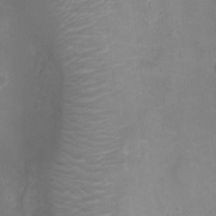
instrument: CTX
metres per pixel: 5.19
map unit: Ht
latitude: -4.6140
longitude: -19.3292
